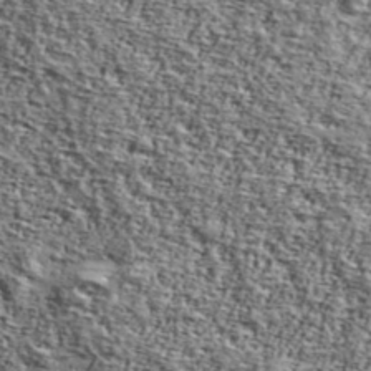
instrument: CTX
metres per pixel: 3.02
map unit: Ave
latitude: 42.8191
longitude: -110.1011
